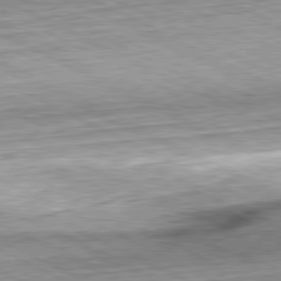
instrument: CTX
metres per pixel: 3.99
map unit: Hpe
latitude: -81.4266
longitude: 9.7666
